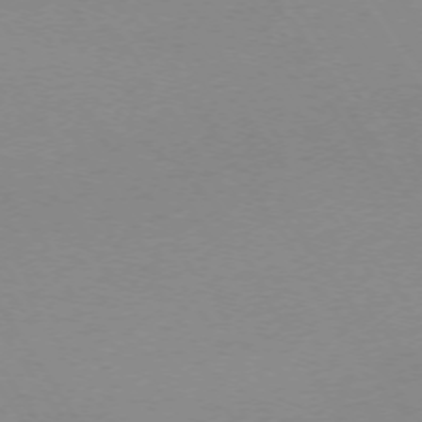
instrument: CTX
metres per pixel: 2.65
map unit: Ap
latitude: -73.6533
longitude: -72.2145
